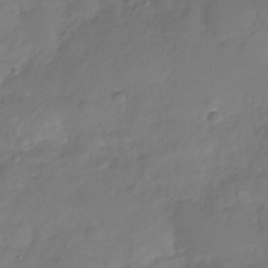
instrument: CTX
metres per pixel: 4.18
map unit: Nhu
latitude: -28.5574
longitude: -61.4615
